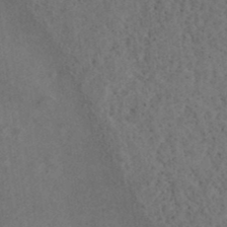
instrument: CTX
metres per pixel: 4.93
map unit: ANa
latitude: 39.7827
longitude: 20.2172
